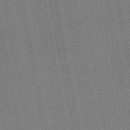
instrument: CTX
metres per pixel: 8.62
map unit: lHb
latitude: -46.2361
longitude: 68.2928
